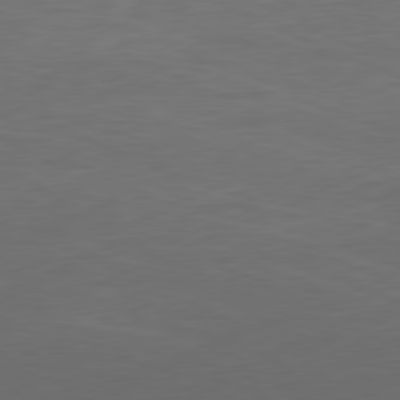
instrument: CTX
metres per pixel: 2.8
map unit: Ap
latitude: -81.4455
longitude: -86.3467
